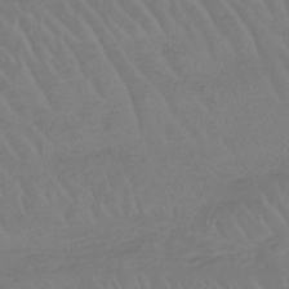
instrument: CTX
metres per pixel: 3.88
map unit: lHb
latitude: -45.1809
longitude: 68.1794
